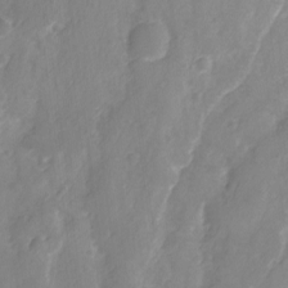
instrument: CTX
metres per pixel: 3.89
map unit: Ave
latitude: -8.1228
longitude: -119.8394
